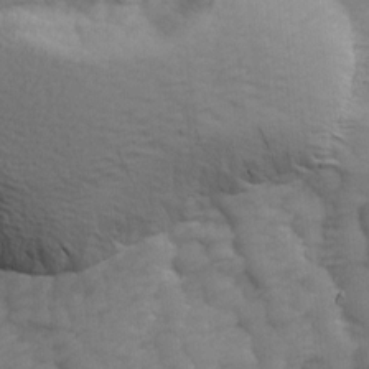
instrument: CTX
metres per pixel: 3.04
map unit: Ave
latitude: 13.9150
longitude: -105.1592
